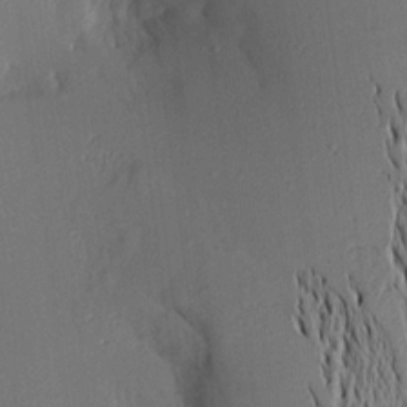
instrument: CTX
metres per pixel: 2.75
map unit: Aa
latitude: 15.9906
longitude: -148.3656
